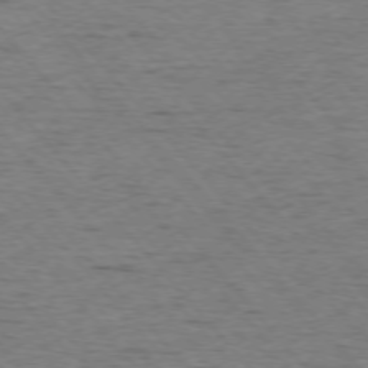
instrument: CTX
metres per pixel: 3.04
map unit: Ap
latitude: -76.2173
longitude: -95.5182
